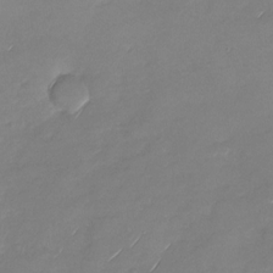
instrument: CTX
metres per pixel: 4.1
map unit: Nhu
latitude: -28.1417
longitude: -62.1956
